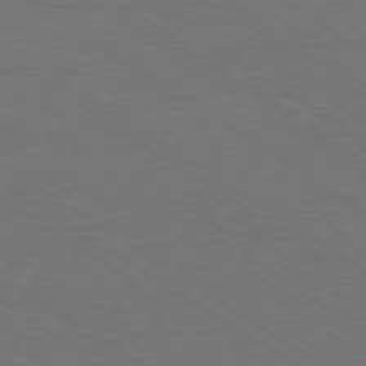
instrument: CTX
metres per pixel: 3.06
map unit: Ap
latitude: -79.8989
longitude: -66.2144
